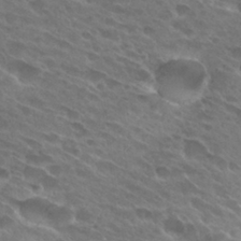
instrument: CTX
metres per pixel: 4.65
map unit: Hto
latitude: 27.6505
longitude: -42.4979
